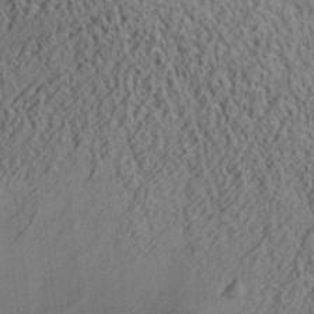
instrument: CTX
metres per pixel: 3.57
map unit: Aa
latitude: 26.1200
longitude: -134.6112
